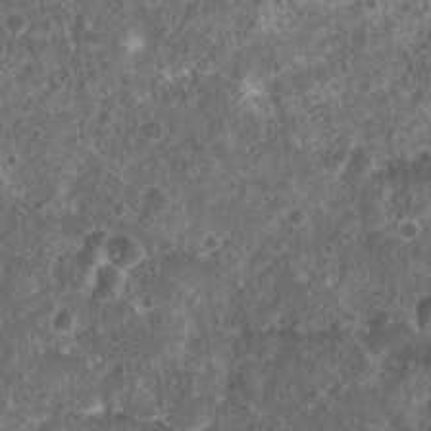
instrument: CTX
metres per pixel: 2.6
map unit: Nhu
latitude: 7.6316
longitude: -20.3467
